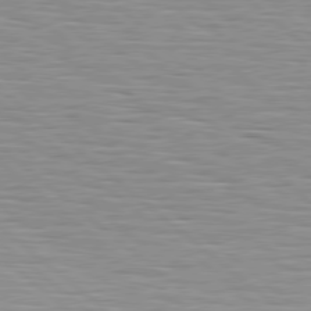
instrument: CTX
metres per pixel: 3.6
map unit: Hpe
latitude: 78.7624
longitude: -140.5356
